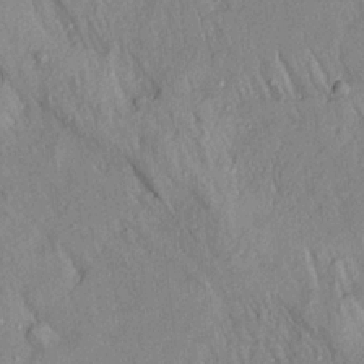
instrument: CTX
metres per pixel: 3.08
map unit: Aa
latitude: 19.4048
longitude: -147.2915
